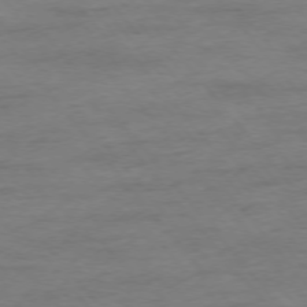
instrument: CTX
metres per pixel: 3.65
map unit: Ap
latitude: -76.3873
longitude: -84.3278
